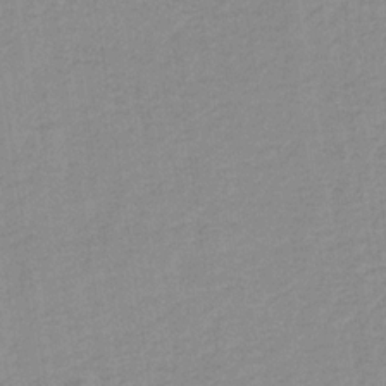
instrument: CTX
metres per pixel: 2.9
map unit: HNb
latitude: -31.6344
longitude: 62.5951
